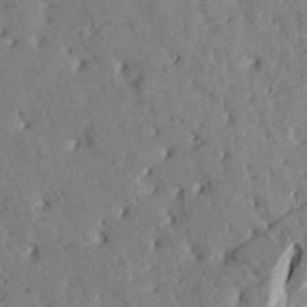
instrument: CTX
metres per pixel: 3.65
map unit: Htu
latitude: 0.6112
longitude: 179.5399
